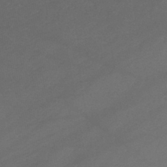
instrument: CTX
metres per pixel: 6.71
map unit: lHb
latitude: -42.9541
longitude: 76.4629
